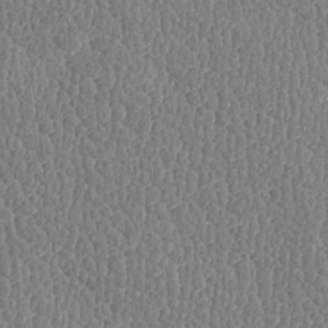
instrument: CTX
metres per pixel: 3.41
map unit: Htu
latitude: -4.3873
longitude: 175.9556
